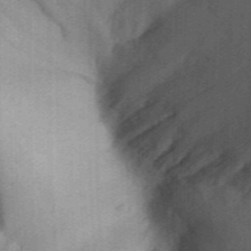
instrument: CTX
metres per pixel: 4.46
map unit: Aa
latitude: 32.7435
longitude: -142.3845
